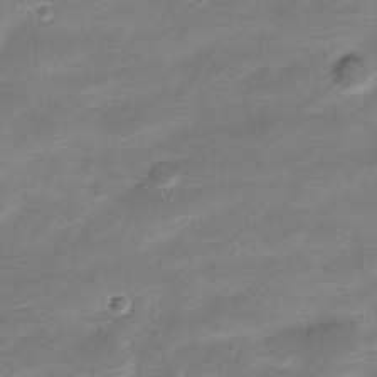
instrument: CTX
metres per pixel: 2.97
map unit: Nve
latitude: -21.6155
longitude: 104.4629
